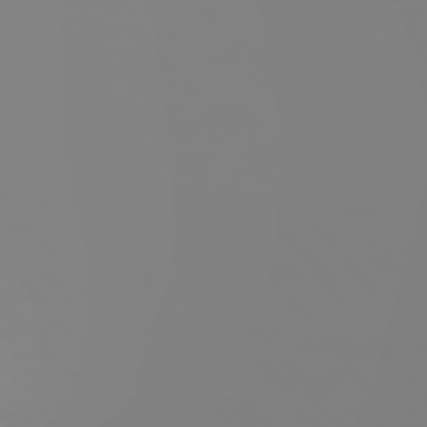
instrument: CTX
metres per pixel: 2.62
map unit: Hpe
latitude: 75.5560
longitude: -142.8758
